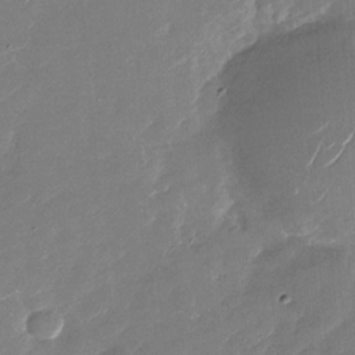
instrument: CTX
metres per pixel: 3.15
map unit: Nhu
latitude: -27.7855
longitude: -73.7639
